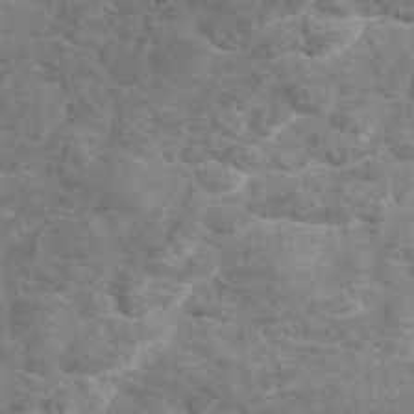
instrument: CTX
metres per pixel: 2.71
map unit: eAb
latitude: 46.8569
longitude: 101.8611
